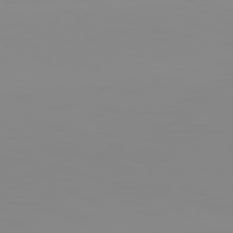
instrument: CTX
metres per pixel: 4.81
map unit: Hpe
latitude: 74.7624
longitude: -128.3278
